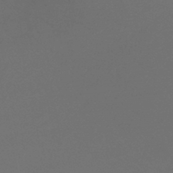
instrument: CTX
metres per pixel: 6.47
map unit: lHb
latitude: -43.7666
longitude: 75.6155
